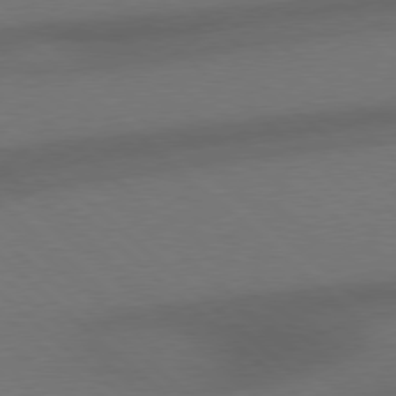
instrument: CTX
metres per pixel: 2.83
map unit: Hpe
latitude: 77.8961
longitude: -150.7813
